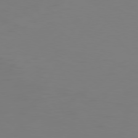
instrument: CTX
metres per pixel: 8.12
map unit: Hpe
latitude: 76.8191
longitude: -130.6869
